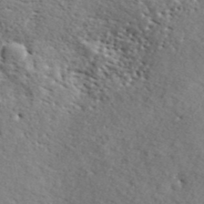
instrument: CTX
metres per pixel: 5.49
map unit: ANa
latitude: 42.4223
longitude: -87.1592
